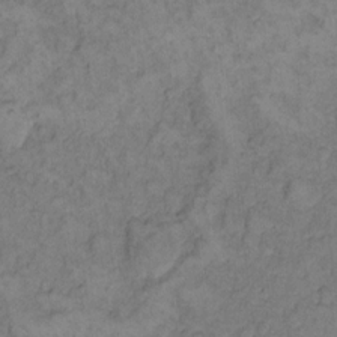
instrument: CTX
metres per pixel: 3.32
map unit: eHh
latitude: 11.9717
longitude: -63.6316
